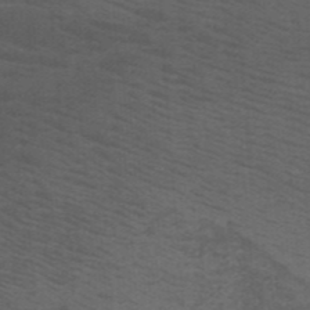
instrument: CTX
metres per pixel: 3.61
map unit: HNb
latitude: -45.9556
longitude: -45.8016
